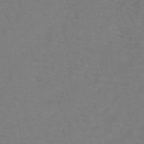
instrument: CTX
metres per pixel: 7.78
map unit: lHb
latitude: -42.2550
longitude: 76.6896
